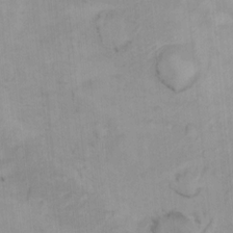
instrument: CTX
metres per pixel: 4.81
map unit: Ht
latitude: 11.2915
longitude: -32.2900
